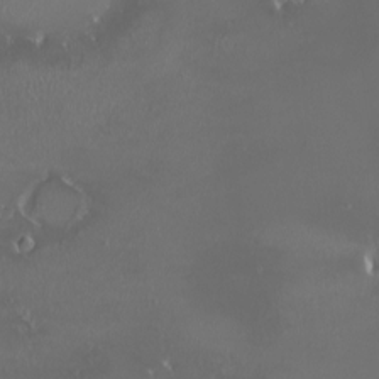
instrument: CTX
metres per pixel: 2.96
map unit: HNhu
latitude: -2.1416
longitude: 11.3888
